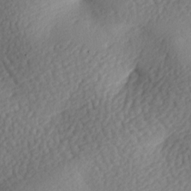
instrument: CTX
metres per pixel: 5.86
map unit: lAa
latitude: -7.5210
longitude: -126.4034
